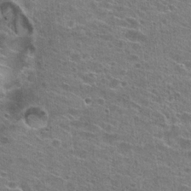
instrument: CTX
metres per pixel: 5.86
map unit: Hto
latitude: 25.3670
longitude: -44.0822
